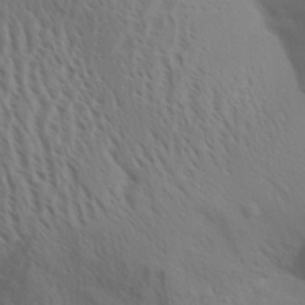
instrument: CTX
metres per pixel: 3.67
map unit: Aa
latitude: 31.1404
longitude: -140.2522
